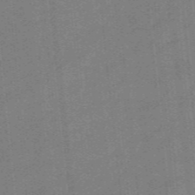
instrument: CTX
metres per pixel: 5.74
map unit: eHb
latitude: -44.6519
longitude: 87.9178
